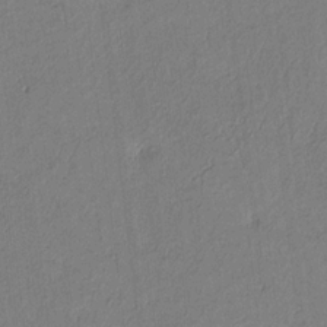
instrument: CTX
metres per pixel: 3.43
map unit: Htu
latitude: 3.5371
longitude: 151.9367
